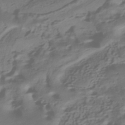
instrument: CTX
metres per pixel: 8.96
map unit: HNhu
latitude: -42.5384
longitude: 102.3495
